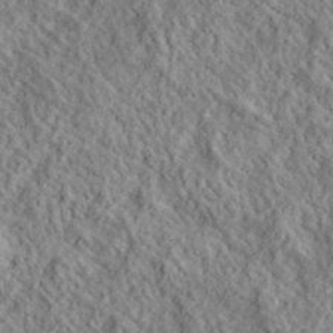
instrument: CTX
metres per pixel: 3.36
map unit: lHvf
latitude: 39.8016
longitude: -89.7639
